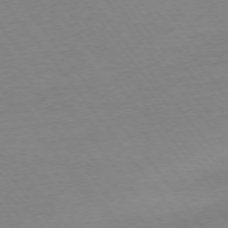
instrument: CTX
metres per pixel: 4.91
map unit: Ap
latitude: -75.1998
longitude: -83.1592
